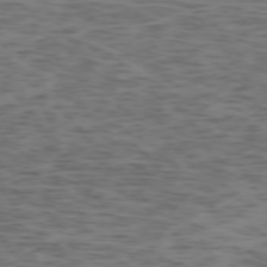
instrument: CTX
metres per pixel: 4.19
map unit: Ap
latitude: -75.2754
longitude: -79.7639
